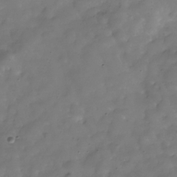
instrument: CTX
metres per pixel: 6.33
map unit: Hve
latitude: -30.9164
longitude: 94.6140
